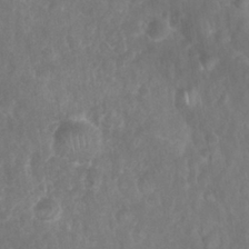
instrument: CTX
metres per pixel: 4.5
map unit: Nhu
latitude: 26.8758
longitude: -63.8773
